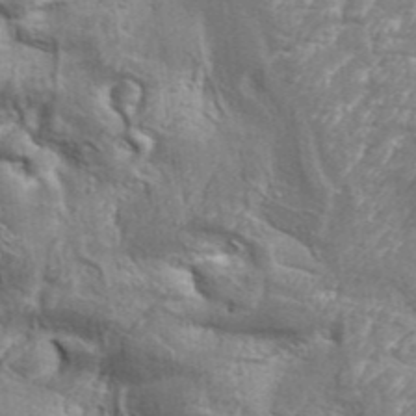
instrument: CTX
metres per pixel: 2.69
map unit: Aa
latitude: 34.2144
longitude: -135.6694
